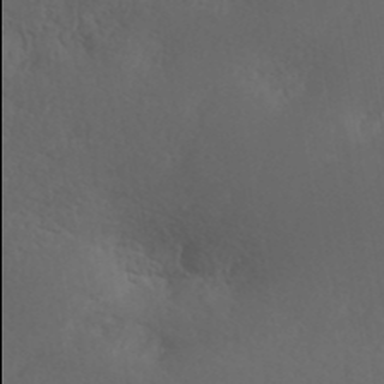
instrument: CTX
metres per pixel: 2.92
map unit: ANa
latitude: 40.9702
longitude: 54.0094
